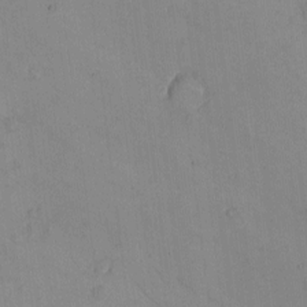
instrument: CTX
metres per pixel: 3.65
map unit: eHh
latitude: -9.5021
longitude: -67.9150
